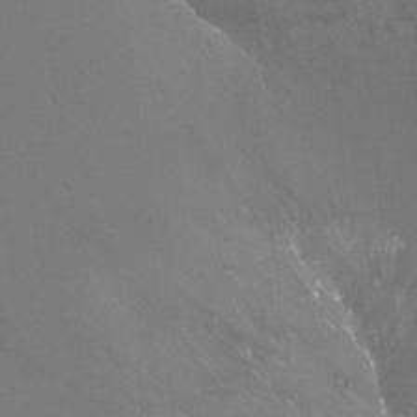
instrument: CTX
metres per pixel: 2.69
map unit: Ht
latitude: -12.3873
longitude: -44.3845
